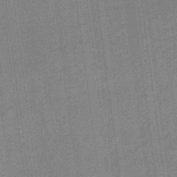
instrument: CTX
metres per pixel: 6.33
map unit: lHb
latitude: -40.3495
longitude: 69.4643
